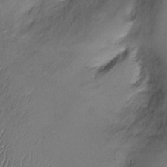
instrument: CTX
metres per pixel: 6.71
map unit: Ht
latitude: -3.1431
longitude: -14.2901
